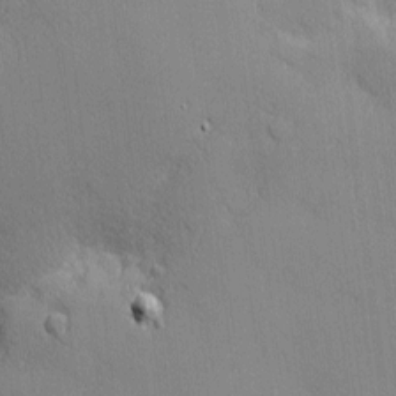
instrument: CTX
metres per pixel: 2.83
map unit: Nhu
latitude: 2.1578
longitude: -75.0647
